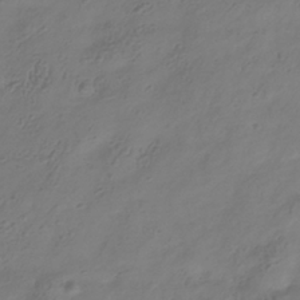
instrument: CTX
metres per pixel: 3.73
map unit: Hve
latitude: -35.5021
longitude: 88.4062
